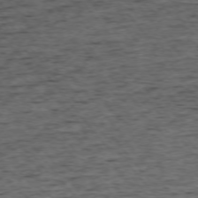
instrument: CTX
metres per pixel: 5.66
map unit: Ap
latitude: -75.2187
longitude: -90.6679
